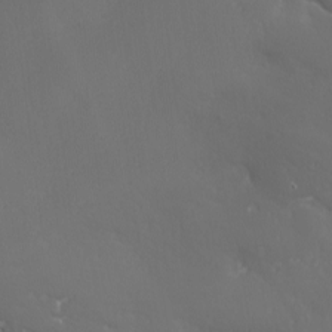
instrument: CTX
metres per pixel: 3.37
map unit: Ave
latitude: 1.7449
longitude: -113.3859
